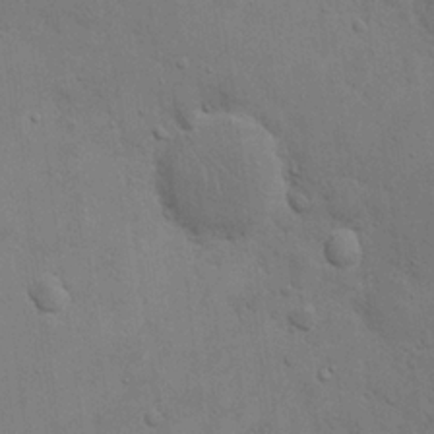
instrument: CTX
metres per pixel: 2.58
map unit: eHh
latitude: 21.7072
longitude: -62.6491
